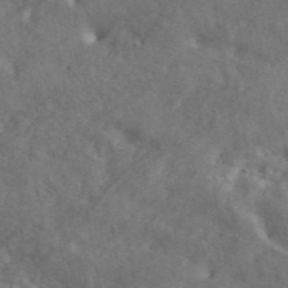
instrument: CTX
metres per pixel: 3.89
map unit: ANa
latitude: 44.8947
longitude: 47.2565
